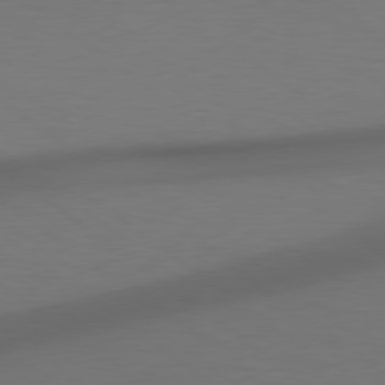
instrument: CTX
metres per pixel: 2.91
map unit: Hpe
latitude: 78.9136
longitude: -150.0255
